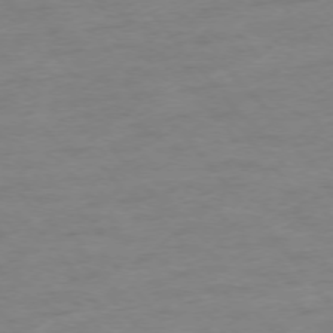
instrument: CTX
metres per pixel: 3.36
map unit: Ap
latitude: -76.2739
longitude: -84.1956
